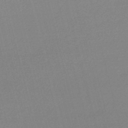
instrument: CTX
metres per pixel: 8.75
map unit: lHb
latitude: -47.2943
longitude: 67.9367
